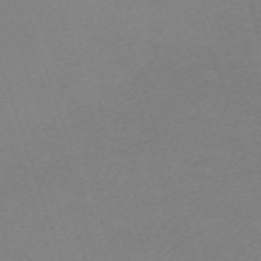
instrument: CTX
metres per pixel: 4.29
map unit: eHh
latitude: -62.4062
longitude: 51.6722
